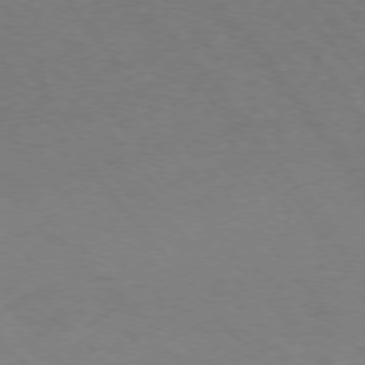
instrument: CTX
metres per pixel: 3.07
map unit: Ap
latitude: -76.4818
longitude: -64.7813
